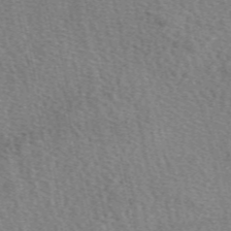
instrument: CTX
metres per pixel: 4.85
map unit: eAb
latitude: 50.2900
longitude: 114.1228
